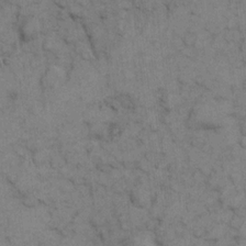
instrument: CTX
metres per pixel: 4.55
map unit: eHh
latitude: 7.5371
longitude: -65.0647
